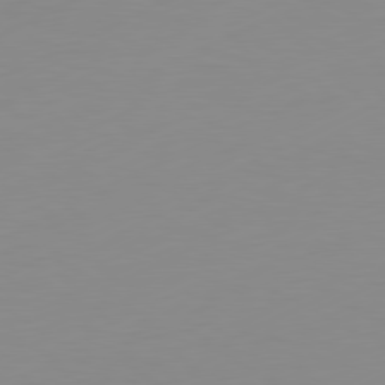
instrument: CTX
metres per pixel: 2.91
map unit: Ap
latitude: -81.1431
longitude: -84.7813
